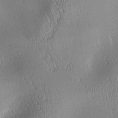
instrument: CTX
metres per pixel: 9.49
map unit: lAa
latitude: 0.6490
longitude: -116.6113
